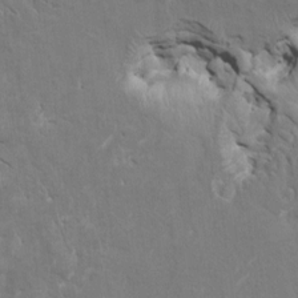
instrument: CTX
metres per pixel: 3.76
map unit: HNhu
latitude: 7.1970
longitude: -3.9339
